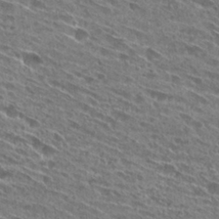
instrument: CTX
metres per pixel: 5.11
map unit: Hto
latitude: 27.6694
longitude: -44.0444
